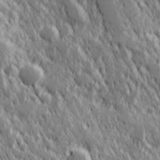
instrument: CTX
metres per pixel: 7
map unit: Hve
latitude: 25.4048
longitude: 146.0472
